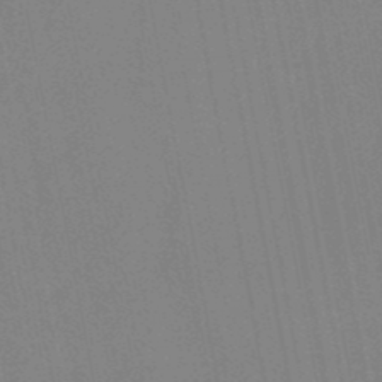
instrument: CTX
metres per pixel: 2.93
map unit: lHb
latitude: -48.5574
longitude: 66.9731
